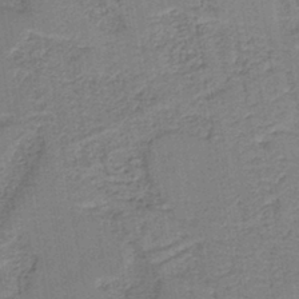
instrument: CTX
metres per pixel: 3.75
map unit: HNb
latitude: -40.0850
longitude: 50.4629
